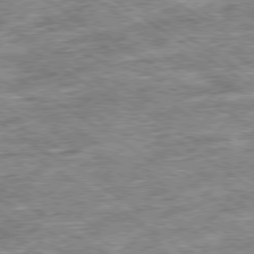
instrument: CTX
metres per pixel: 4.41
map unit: Ap
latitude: -79.6155
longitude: -74.9514
